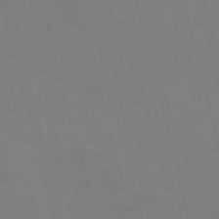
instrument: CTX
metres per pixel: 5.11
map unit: Nve
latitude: -58.2928
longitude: 61.7856
